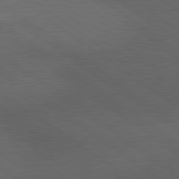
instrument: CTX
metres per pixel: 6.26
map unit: lApd
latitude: 79.6316
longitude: -177.0080
